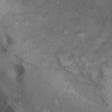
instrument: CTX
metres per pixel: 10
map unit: Nhu
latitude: 9.9150
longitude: -23.9339
